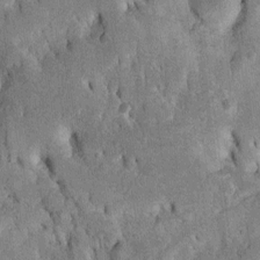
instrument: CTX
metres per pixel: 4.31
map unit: Htu
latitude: -4.0661
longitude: 150.8785
